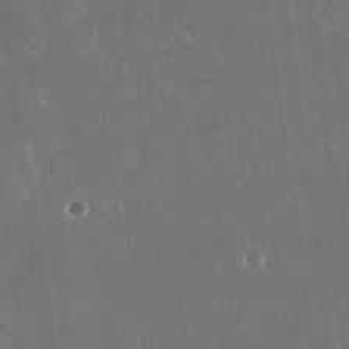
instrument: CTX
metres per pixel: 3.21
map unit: Nhu
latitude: 30.5168
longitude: -56.8191
